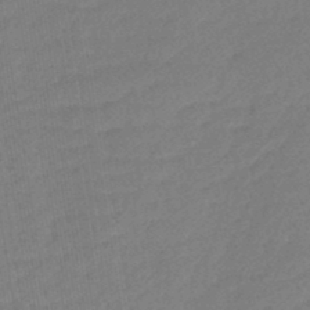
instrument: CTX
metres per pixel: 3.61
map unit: lHb
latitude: -43.5021
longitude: 78.9730
